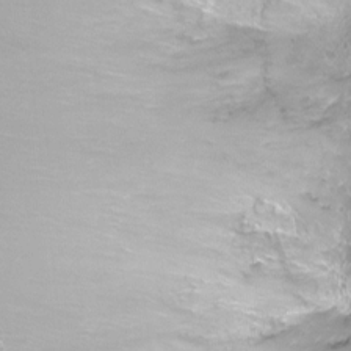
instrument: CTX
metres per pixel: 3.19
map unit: Ht
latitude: -8.5574
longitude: -36.0255
